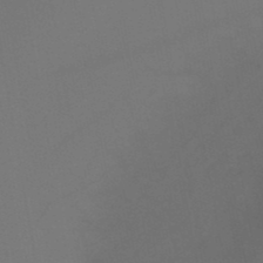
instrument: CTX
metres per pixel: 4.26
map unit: lHb
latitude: -46.8219
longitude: 74.5763
